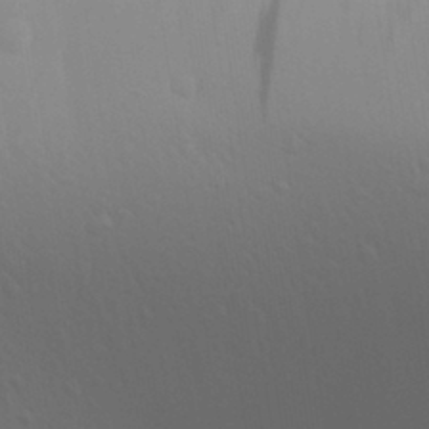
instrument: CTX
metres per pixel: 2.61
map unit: Aa
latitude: 31.2348
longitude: -133.7261
